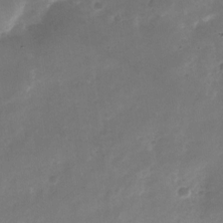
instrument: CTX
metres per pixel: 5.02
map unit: Nhu
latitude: -26.5951
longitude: -70.8569
